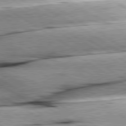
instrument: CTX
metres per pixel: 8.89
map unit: lApd
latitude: 80.1200
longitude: -156.0255
